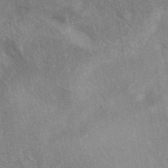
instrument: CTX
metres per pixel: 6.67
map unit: eAb
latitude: 41.2159
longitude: 103.1809
